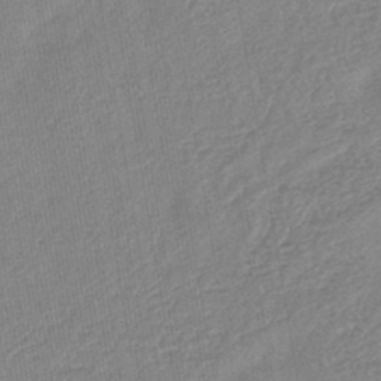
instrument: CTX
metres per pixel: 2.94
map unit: lHb
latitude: -43.4643
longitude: 79.3131
